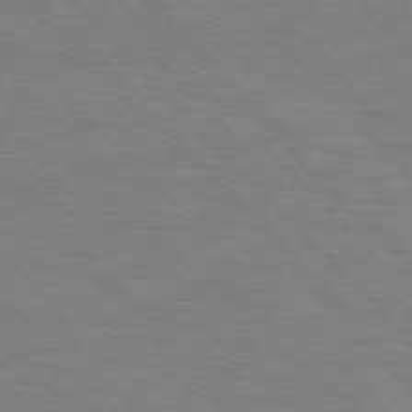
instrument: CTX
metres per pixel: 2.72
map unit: Hpe
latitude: 77.2159
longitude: -157.9906
